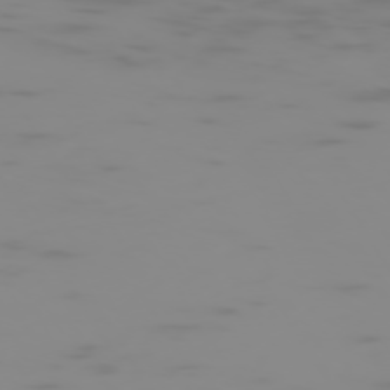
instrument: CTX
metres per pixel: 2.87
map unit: Hpe
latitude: -74.6141
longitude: 5.9178
